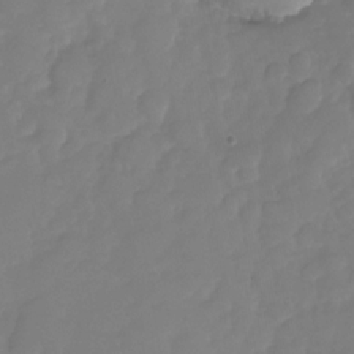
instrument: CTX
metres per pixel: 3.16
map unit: Nhu
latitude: -29.6344
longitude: -63.9528
